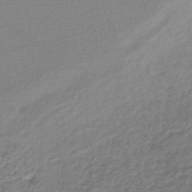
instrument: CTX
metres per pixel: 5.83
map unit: lHb
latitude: -43.5210
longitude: 69.7855
